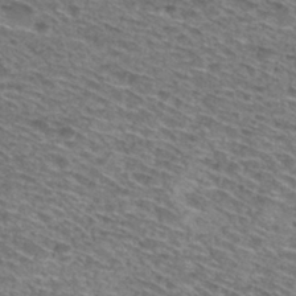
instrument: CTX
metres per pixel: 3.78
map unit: Hto
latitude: 29.1592
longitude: -47.1781
